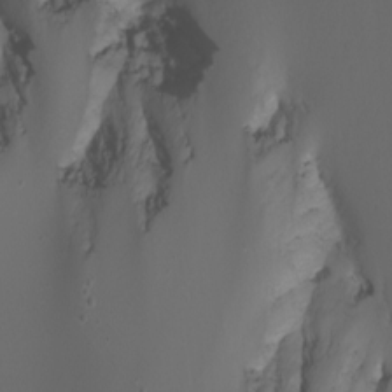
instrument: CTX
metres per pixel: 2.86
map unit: Nhu
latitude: -7.1053
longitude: -79.9717
